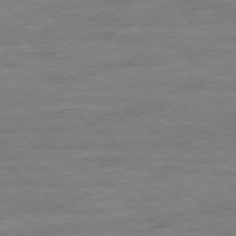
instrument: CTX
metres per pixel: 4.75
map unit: Ap
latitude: -78.8975
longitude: -102.0633
